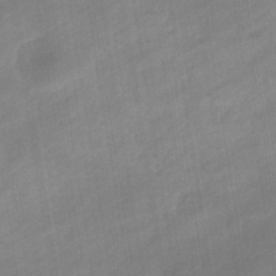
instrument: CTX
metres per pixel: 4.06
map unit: eHb
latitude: -37.2376
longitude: 79.4454
